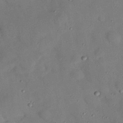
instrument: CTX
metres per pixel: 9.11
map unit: Nhu
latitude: 25.5182
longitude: -73.3671
